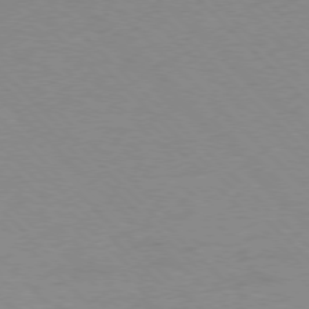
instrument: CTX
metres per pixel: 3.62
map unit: Ap
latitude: -77.9745
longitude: -87.4993
